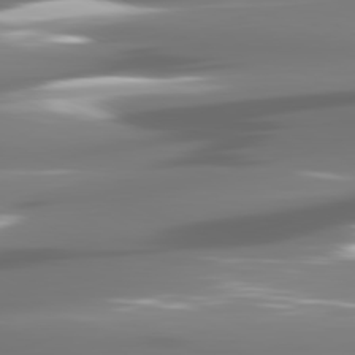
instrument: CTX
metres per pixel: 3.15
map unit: lApd
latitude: 81.2159
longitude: -140.3089
